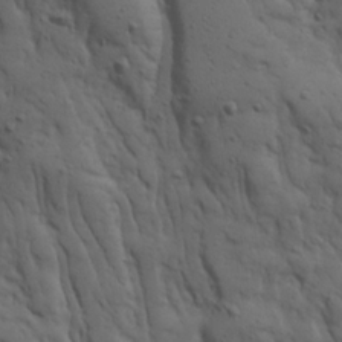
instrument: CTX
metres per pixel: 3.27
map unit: Ave
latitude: 22.9514
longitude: -135.0647
